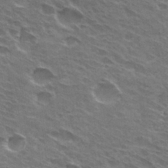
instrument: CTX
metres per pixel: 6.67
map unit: Hto
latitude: 31.4049
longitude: -44.9136
